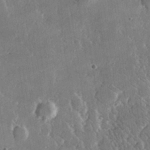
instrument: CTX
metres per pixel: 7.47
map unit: lHvf
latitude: 32.0255
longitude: -91.7828
